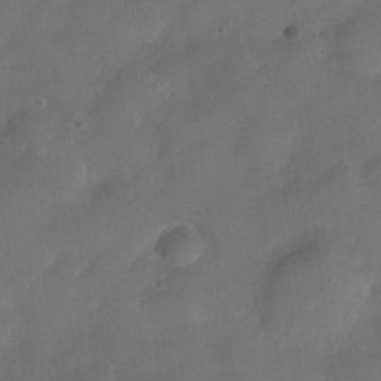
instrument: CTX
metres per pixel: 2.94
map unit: Nve
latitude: -26.6329
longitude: -148.0633
